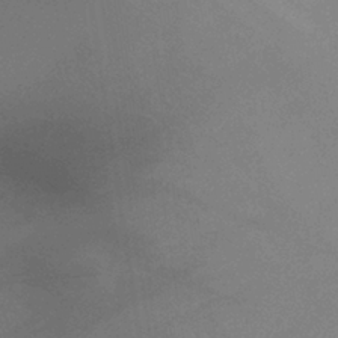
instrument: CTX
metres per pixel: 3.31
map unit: lHb
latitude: -37.6155
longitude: 73.8800
